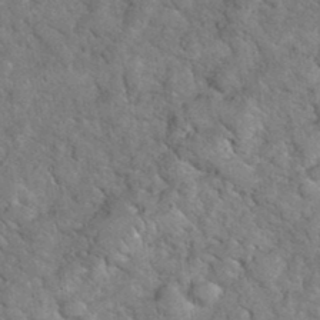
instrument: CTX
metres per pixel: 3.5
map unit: eHh
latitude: 37.3860
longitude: -66.8191
